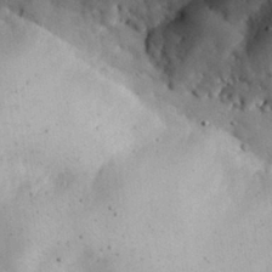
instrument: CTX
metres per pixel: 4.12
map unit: lHvf
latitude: 31.9717
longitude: -84.7813
